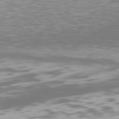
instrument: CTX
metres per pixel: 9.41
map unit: Hpe
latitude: 76.8947
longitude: -170.4223
